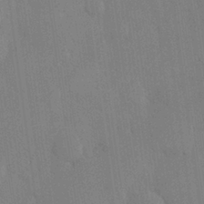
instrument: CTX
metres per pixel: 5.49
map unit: Hve
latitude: 26.8002
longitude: 150.7463
